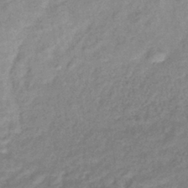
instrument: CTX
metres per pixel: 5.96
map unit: eHb
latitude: -38.8219
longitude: 78.5195
